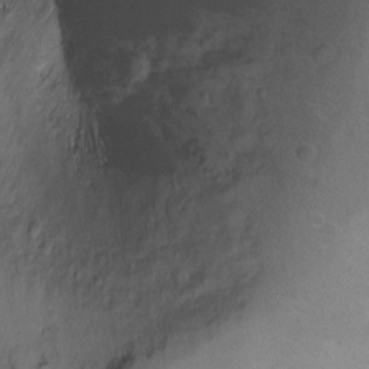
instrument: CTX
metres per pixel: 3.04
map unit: Ht
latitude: -6.4251
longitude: -36.1767
